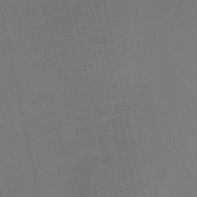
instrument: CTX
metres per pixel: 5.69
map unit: HNb
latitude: -51.8800
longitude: -47.1592
